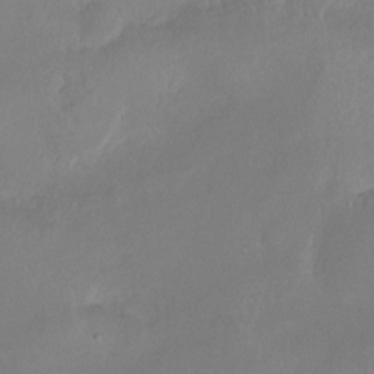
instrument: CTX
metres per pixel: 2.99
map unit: Hto
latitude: -13.4266
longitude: -42.6113
